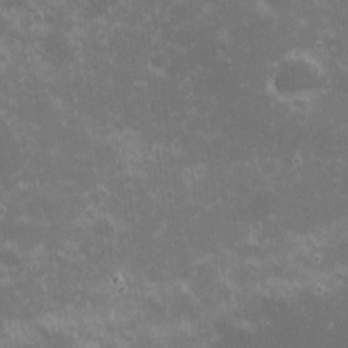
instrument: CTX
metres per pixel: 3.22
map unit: eHh
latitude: -0.7653
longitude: -85.3482
